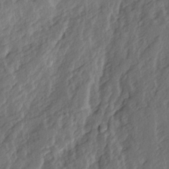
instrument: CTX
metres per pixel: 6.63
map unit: Ave
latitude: 15.1593
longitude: -137.1026
